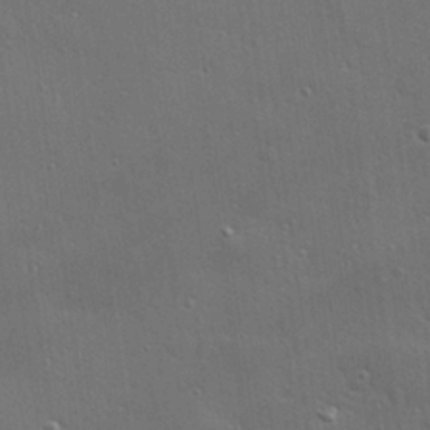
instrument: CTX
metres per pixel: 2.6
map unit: Hve
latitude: 27.6694
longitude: -90.8002
